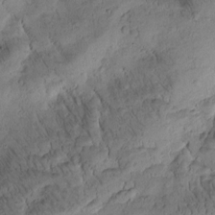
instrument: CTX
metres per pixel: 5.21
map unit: Htu
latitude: -2.8974
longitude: 171.2376
